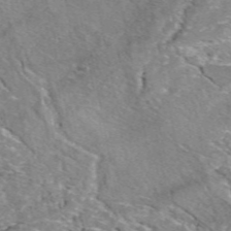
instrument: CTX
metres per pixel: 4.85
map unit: eAb
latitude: 49.6127
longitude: 110.0661
